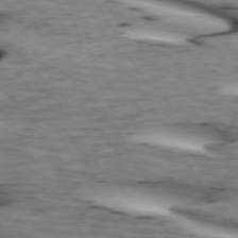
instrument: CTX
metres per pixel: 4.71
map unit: lApd
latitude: 72.5168
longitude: -52.8758
